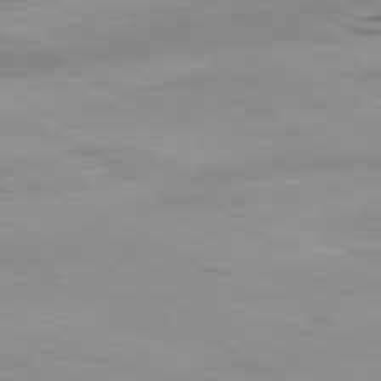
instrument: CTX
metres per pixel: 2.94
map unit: Ap
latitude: -81.3132
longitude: -92.5168
